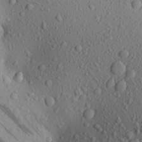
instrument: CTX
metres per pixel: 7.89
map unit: Aa
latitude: 23.8205
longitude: -144.3467
